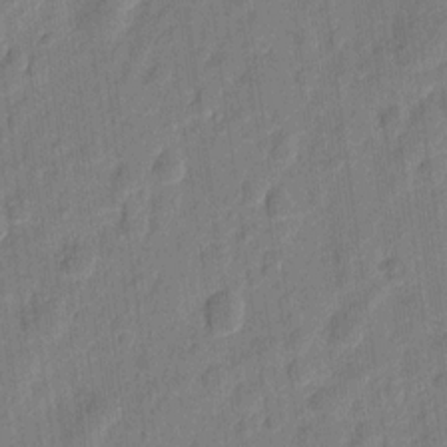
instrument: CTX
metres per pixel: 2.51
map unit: eHh
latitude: 8.0444
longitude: -74.1956
